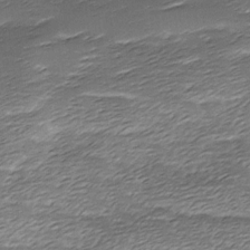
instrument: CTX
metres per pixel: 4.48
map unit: Ave
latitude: -8.0283
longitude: -123.2537
